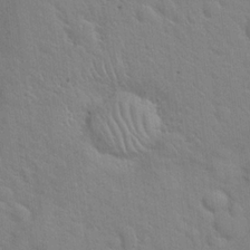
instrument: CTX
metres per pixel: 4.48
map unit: Hto
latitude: 20.3468
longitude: -52.1011
